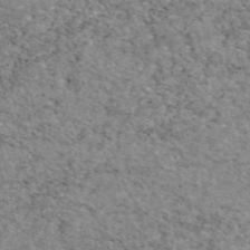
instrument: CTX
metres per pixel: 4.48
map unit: eAb
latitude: 47.4238
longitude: 114.6896
